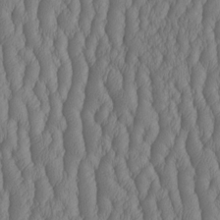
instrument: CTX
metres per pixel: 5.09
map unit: HNhu
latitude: -2.6140
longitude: 13.3510
